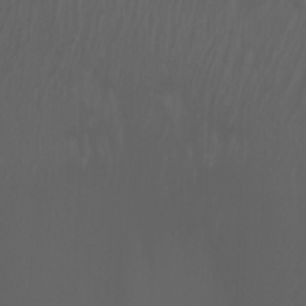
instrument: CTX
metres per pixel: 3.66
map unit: Nhu
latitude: -7.5588
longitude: -81.5749
